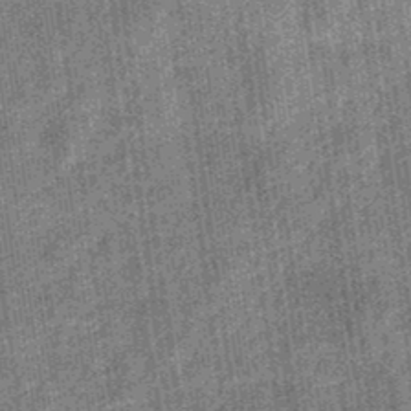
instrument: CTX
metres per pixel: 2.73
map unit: eHb
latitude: -32.7652
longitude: 74.1417
